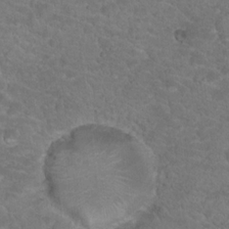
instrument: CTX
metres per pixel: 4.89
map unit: Hto
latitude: 18.4412
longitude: -34.5923
